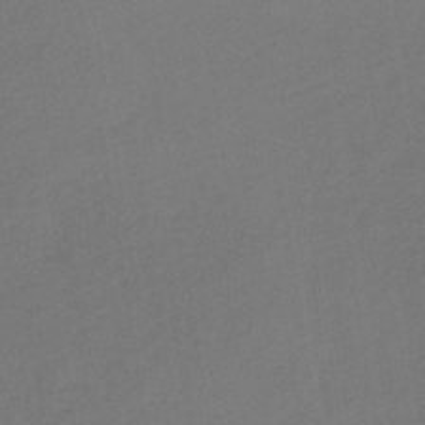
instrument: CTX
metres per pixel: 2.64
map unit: lHb
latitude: -39.7478
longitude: 69.3320
